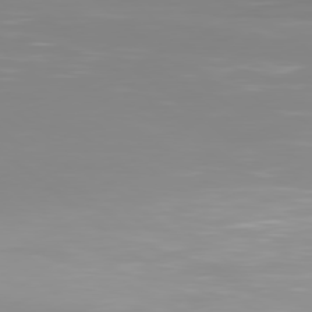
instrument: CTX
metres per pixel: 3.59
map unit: Hpe
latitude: 78.4601
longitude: -141.3670
